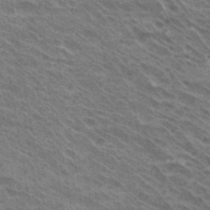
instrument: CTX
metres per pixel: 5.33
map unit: Hto
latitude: 32.5168
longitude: -40.7624
